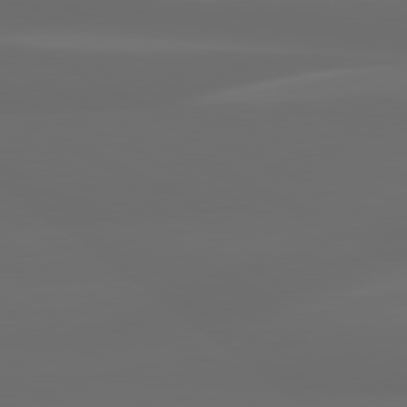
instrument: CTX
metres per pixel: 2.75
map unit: lApd
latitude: 80.8380
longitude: -136.2523
